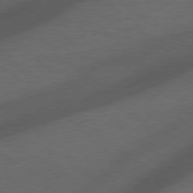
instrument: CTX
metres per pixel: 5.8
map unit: Hpe
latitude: 77.5371
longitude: -150.7813
